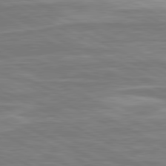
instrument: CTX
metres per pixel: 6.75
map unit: lApd
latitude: 80.7435
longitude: -174.2145
